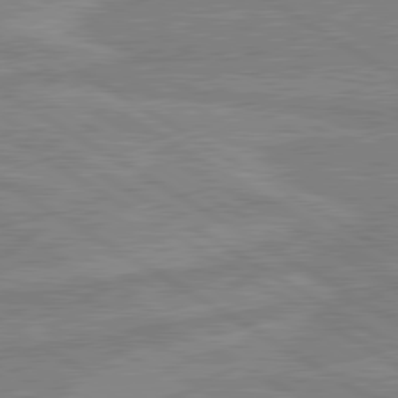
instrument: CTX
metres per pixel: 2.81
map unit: lApd
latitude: 80.3656
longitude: 169.7477
